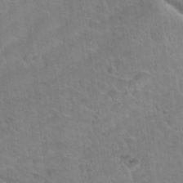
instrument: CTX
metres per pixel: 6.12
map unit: Nhu
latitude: 31.3860
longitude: -51.8394
